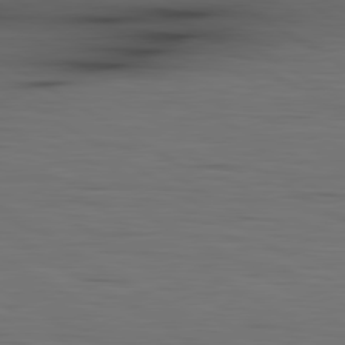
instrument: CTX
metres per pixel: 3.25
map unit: lApd
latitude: 79.9906
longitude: 160.2740
